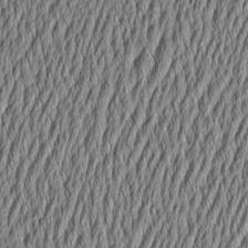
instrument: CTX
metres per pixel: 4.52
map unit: Aa
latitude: 6.2145
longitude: -129.3293
